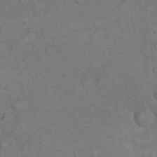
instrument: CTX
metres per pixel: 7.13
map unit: eHh
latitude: 19.7449
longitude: -61.9150
